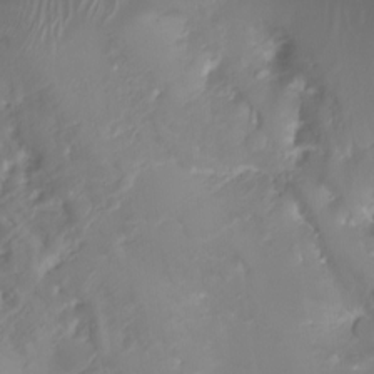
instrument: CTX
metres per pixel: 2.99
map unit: Nhu
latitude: -4.7085
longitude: -86.4412
